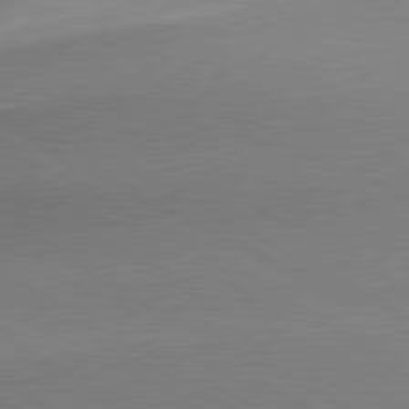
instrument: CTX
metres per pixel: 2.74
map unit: lApd
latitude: 80.1011
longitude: 167.6533
